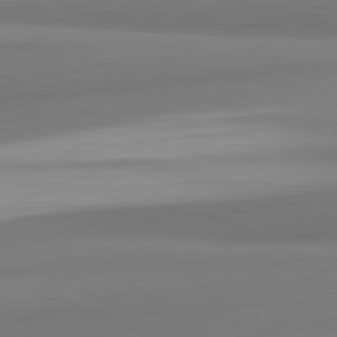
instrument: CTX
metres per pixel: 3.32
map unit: lApd
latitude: 82.1011
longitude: 172.1039
